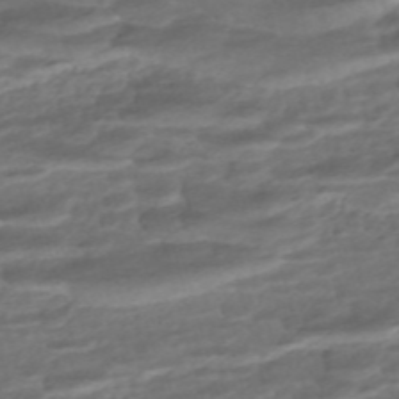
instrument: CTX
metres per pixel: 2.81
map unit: ANa
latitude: -45.2187
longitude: 104.8408
